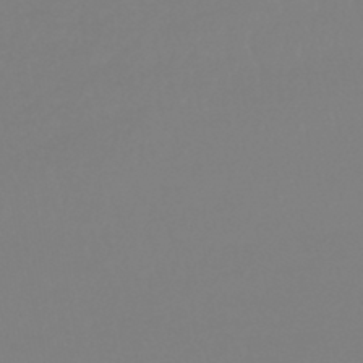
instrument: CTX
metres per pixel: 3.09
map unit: lHb
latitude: -44.3873
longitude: 75.2754
